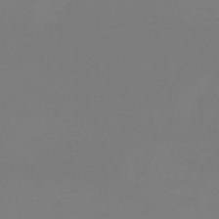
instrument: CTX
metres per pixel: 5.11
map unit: lHb
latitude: -44.8408
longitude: 64.2740
